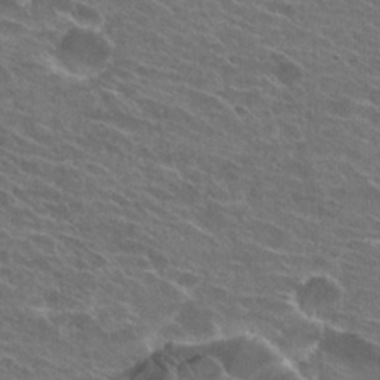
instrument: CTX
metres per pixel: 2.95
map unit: Hto
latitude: 25.5938
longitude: -43.7450
